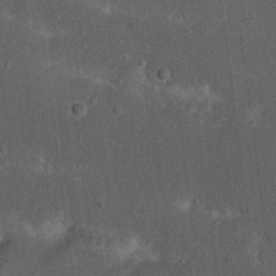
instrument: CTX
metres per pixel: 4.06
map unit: Nhu
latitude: 22.7624
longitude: -71.2915
